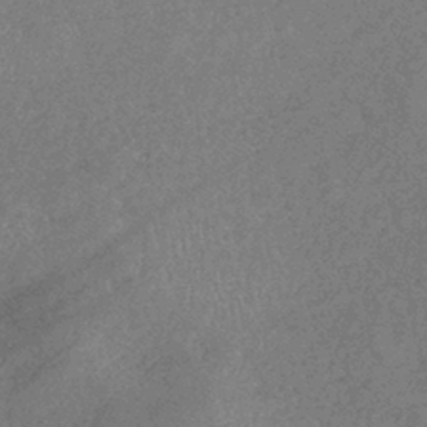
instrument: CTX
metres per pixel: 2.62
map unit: eHb
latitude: -39.0487
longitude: 77.4643
